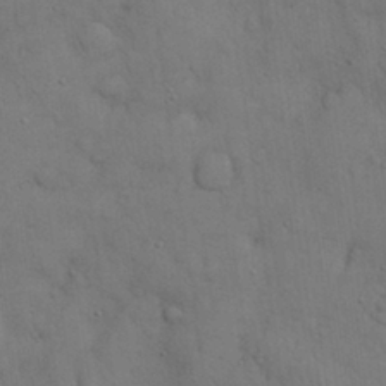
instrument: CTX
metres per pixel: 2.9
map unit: Nhu
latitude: 28.8191
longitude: -69.7072
